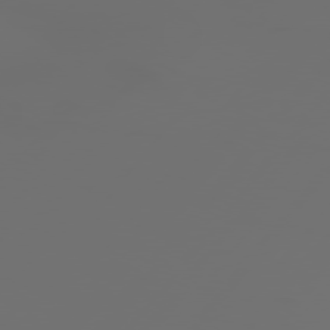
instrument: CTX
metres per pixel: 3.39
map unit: Hpe
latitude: 76.2900
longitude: -140.5734
